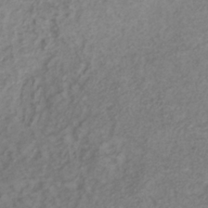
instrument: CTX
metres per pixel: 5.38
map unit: HNb
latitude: -30.9919
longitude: 63.6910
